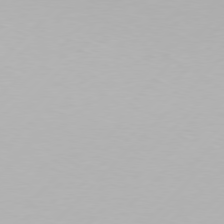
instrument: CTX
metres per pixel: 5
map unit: Hpe
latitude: 76.6679
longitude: -127.8395
